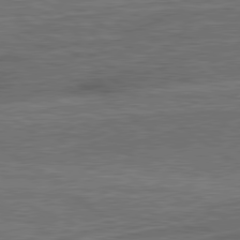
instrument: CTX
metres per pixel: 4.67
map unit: lApd
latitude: 79.6127
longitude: 171.9367
